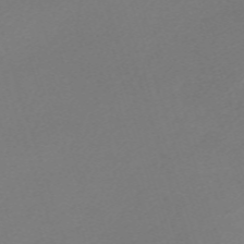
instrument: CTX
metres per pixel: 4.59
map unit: eHh
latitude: -62.2361
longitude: 53.2753
